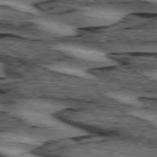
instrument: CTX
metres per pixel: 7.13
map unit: lApd
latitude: 74.1011
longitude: -75.3293
